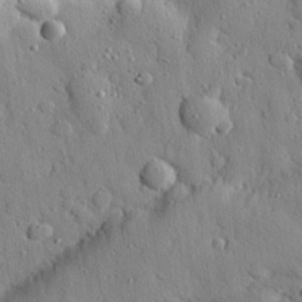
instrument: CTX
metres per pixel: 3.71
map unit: eHh
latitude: 27.4615
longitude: -76.4223
